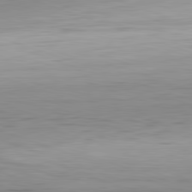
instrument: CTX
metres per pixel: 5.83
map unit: Hpe
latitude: -82.2361
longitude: 10.2740
